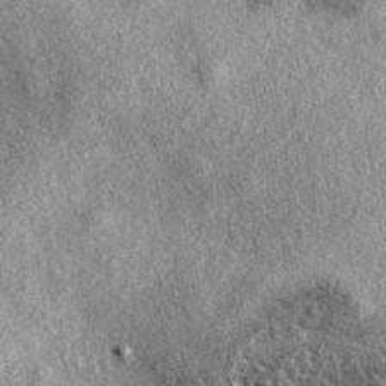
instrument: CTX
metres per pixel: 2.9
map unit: eAb
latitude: 39.1214
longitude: 111.9745
